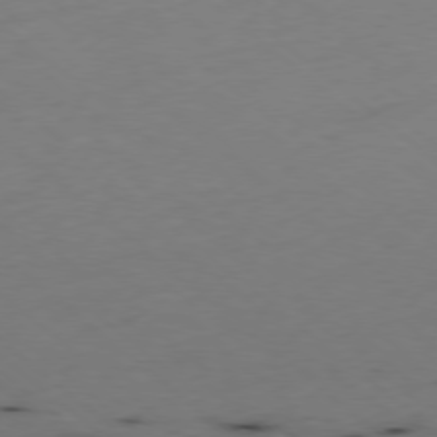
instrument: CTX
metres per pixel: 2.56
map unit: Hpe
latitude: -78.3684
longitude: 16.2551
